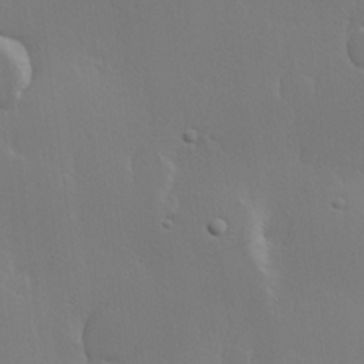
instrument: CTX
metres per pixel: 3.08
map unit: Hve
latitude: 23.2915
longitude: 145.6155
